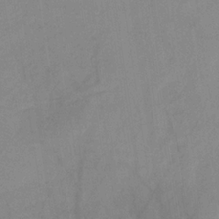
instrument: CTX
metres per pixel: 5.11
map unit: HNb
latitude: -31.2565
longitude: 62.2172
